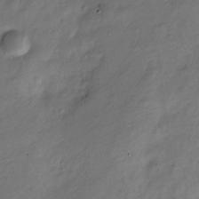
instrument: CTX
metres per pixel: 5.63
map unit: Nve
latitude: -25.3321
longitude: 107.1054
